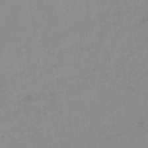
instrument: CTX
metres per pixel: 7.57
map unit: lHb
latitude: -45.2376
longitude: 66.8030
